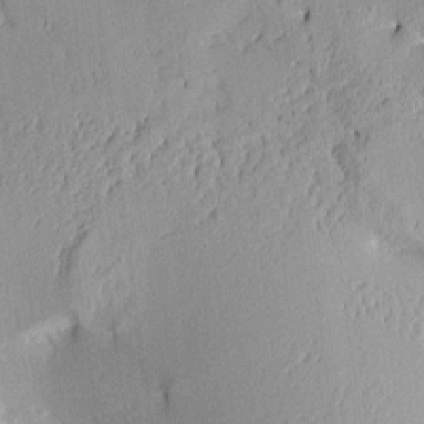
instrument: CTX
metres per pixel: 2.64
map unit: Aa
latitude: 10.3845
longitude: -128.4979
